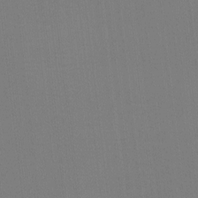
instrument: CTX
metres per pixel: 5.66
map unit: eHh
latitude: -4.0472
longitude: -79.7450
